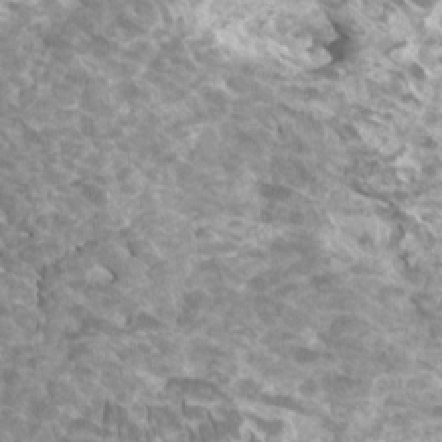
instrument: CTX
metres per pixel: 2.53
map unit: HNhu
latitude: 2.1955
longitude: 6.2928
